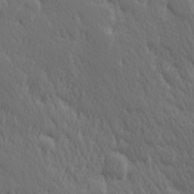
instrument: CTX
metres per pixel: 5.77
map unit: Hve
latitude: 26.1956
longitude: 145.3699
